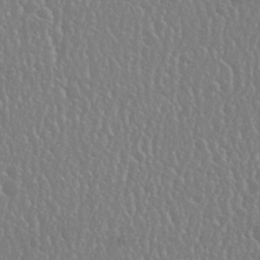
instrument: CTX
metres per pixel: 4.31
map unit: Nhu
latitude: 25.2914
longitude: -59.3860
